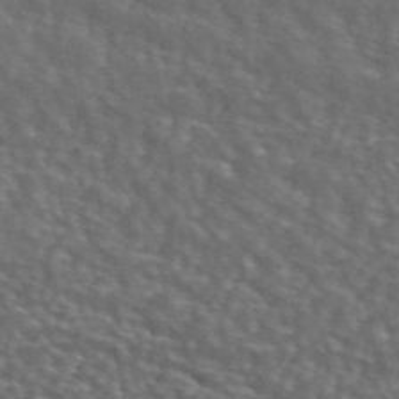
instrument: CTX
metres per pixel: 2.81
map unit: ANa
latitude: 44.7435
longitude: 28.5574
